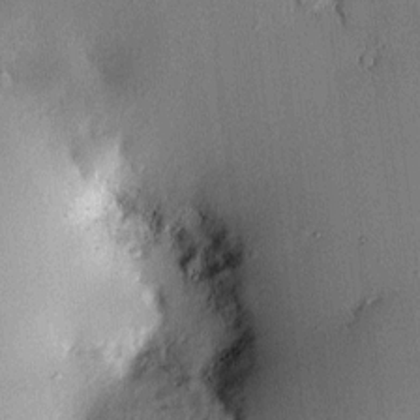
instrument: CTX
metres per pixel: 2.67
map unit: eHh
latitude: 0.3656
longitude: 15.5777
